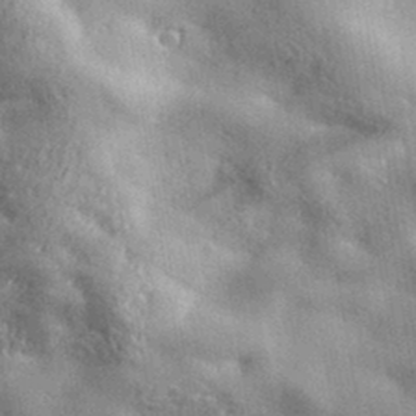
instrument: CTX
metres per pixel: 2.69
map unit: lHvf
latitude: 36.1389
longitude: -90.2523
